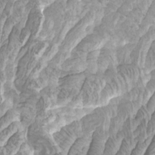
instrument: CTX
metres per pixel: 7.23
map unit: Htu
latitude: -10.9164
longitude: -73.8205
